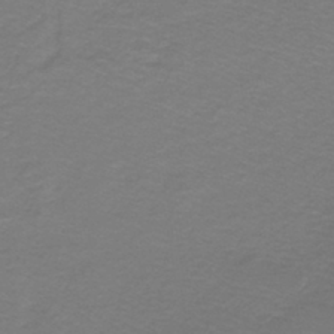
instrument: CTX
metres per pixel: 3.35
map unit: lHb
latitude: -42.1227
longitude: 56.4440
